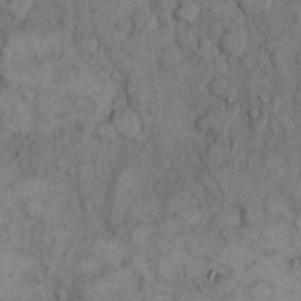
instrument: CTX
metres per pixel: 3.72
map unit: eHh
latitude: 12.0822
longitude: -64.5357
